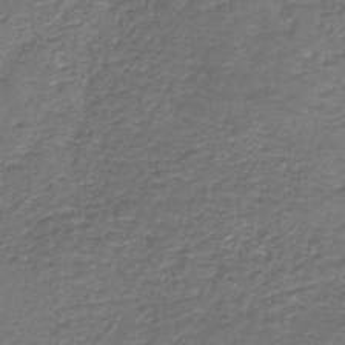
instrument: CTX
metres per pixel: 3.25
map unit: HNb
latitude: -37.5021
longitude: 50.9353
